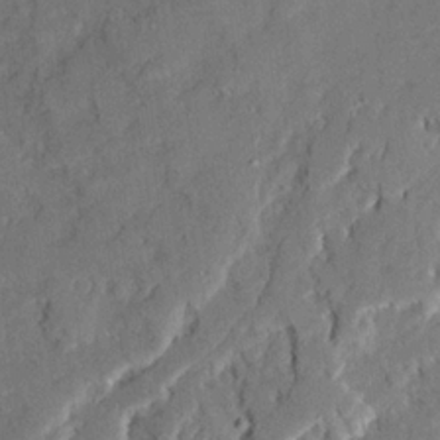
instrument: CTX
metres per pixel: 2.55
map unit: Ave
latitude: 22.4223
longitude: -130.0444
